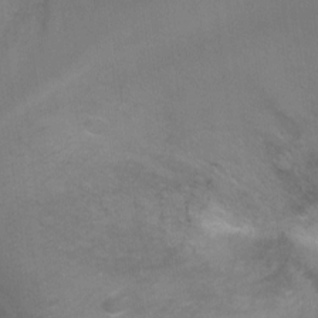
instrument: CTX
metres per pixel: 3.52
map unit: Ht
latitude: 2.2711
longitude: -28.8002
